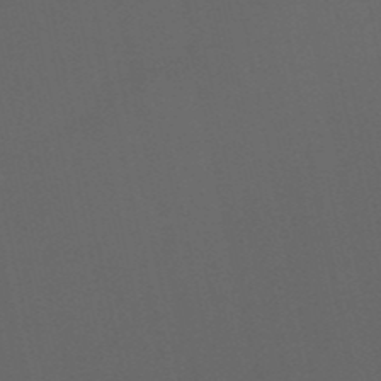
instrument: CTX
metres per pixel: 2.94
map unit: eHb
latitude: -50.9542
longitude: 71.5021
